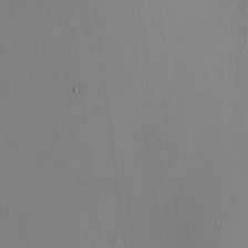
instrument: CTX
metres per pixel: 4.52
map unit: HNhu
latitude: 5.0647
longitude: 13.2754
